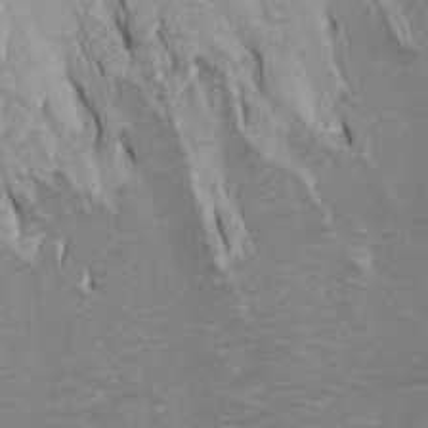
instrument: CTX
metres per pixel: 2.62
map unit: Htu
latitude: -4.4440
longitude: -72.9892
